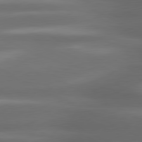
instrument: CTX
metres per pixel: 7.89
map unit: lApd
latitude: 80.7057
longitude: -142.5924
